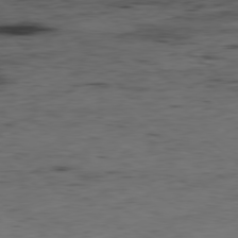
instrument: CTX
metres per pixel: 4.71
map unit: Hpe
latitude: -78.7274
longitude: 16.0850
